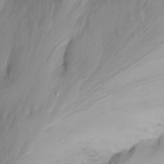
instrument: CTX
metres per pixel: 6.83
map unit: Nhu
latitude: -12.6141
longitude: -61.3859
